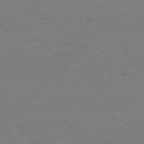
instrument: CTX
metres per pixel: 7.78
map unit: Ap
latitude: -73.9367
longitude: -82.1011
